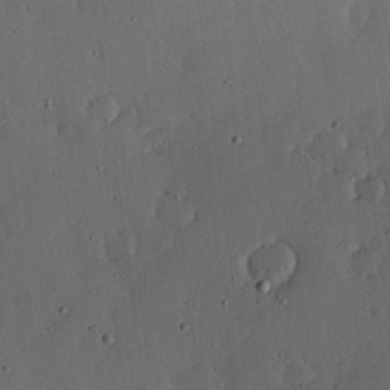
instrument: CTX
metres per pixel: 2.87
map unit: lHvf
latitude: 19.6882
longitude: -115.5938
